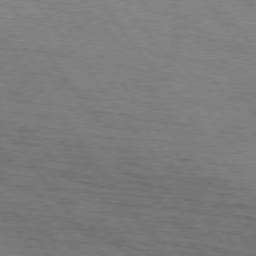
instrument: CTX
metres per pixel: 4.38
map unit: Hpe
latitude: 75.5938
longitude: -143.0648
